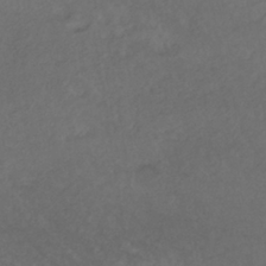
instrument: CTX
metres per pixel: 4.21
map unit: ANa
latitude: -38.5385
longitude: 94.6896
